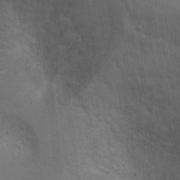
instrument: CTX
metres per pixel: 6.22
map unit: Ht
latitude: 0.4601
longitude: -32.1956
